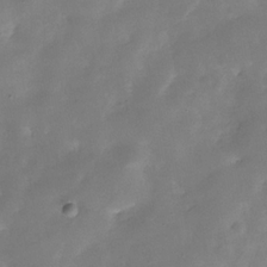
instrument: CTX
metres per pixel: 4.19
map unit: Hve
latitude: -31.1809
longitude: 92.4818
